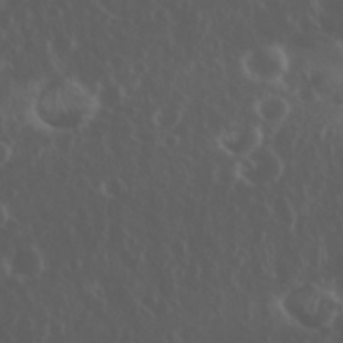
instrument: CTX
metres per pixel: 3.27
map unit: eHh
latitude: 34.2711
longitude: -59.5182
